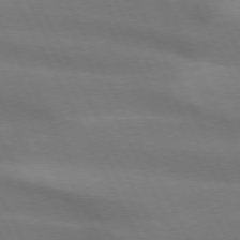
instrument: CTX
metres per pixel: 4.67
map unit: lApd
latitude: 73.3482
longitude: -48.8191
